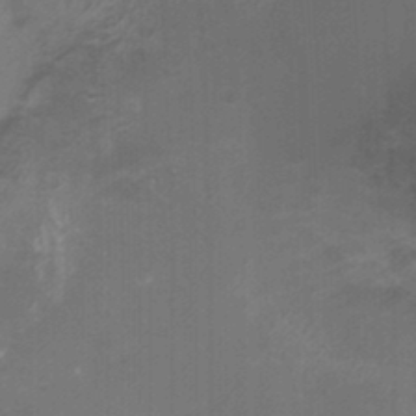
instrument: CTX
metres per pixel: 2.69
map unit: Ht
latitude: -0.9164
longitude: -16.7246
